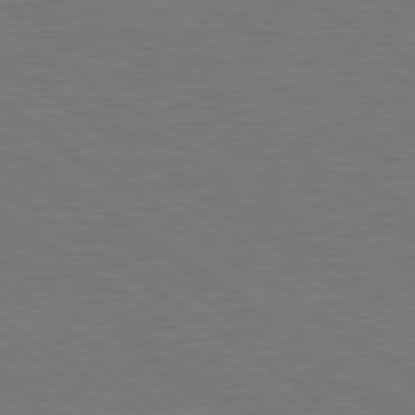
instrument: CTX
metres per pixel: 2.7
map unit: lApd
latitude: 79.0081
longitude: -95.2726
